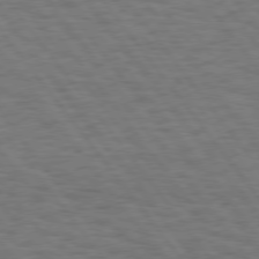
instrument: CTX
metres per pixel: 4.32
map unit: Hpe
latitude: 75.5371
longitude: -136.5546
